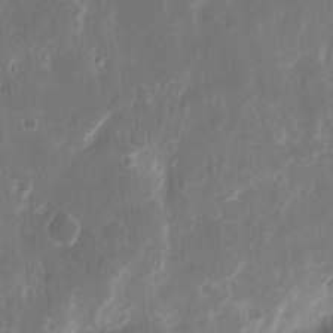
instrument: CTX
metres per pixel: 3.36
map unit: eHh
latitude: 11.0270
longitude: -72.4601
